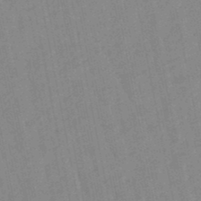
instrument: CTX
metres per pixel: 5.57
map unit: lHb
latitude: -48.1984
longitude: 78.1416
